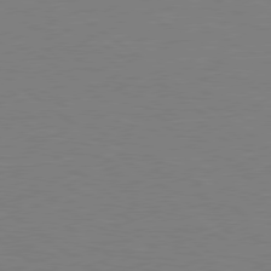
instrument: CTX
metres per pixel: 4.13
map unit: Hpe
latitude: 78.7058
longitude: -149.3671
